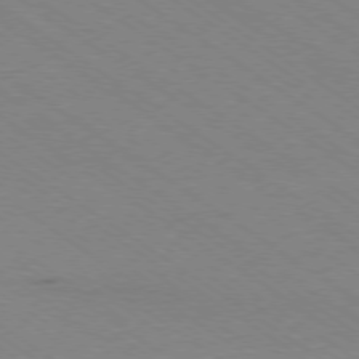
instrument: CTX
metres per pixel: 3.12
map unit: Ap
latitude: -78.6707
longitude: -85.1403
